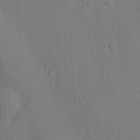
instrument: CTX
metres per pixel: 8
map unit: Nhu
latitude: 10.8002
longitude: -27.7639
